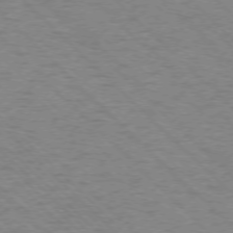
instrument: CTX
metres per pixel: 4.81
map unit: Ap
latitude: -75.6722
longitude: -80.0255
